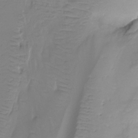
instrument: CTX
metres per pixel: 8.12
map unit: Ht
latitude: -16.6708
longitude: -46.2523
